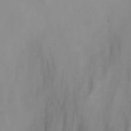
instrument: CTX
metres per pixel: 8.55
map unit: Nhu
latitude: -5.0486
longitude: -80.2145
